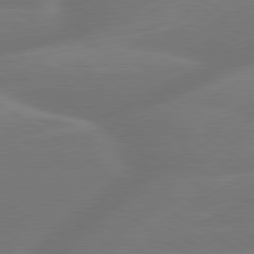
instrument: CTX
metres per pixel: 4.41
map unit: lApd
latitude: 79.8961
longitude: -142.9136
